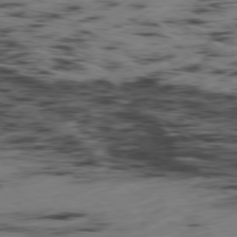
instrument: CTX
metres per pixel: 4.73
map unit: Hpe
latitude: -79.1053
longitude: 14.0661
